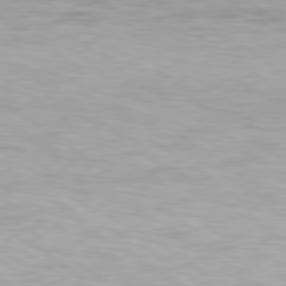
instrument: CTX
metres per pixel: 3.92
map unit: Hpe
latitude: 79.4805
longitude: -129.6505
